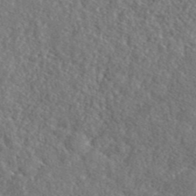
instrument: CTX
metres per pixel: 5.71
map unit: lHvf
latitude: 42.2523
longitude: -88.6680
